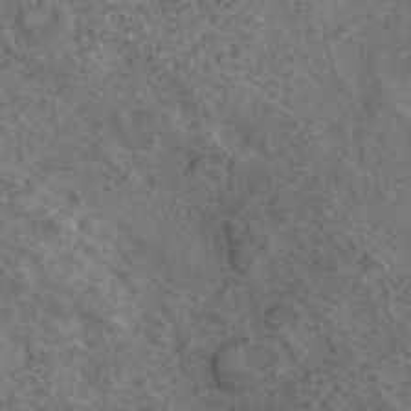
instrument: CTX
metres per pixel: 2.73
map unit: ANa
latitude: 43.4049
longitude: 16.7464
